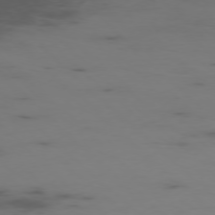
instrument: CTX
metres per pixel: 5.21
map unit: Ap
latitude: -76.8597
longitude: -67.3292
